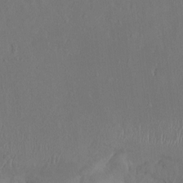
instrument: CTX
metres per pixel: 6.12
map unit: HNhu
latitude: 3.9150
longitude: -6.4790
